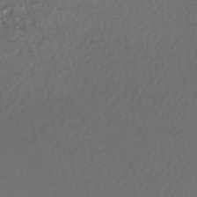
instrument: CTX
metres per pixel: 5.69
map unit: HNhu
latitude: -47.1809
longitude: 98.2550
